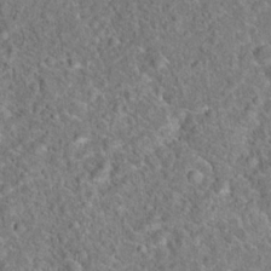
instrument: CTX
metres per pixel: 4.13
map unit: Hto
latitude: 18.0444
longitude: -42.8380
